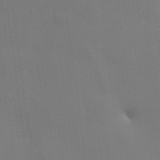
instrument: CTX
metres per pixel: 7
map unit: lHvf
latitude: 22.3845
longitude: 141.3132
